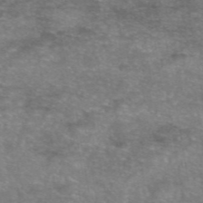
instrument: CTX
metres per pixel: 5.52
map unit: eAb
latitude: 46.0822
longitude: 102.9731
